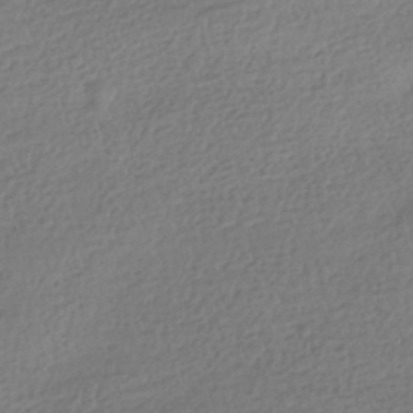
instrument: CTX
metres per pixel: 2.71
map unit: HNhu
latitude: -41.5777
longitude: 98.1417
